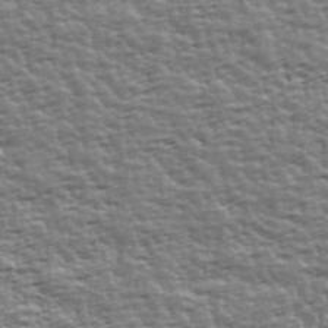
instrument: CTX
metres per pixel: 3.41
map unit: Ave
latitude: 42.7246
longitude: -112.9136
